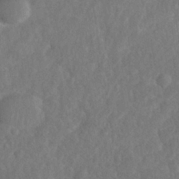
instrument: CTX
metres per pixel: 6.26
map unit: Nhe
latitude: -36.4251
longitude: -176.3656
